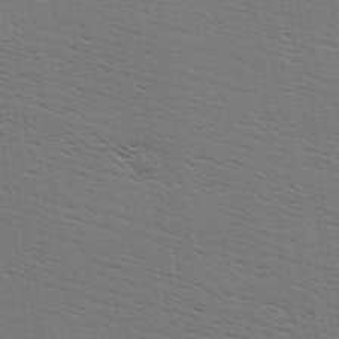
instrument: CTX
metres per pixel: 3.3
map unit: Hve
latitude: 3.6127
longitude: -125.1781
